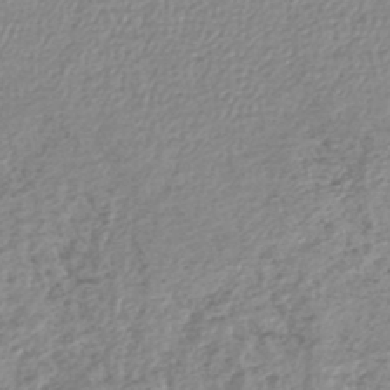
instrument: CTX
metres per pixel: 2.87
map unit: lHb
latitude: -44.8030
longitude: 68.6518
